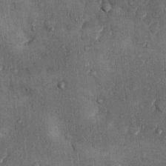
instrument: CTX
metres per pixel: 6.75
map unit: Nhu
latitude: 5.6505
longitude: -23.0836
